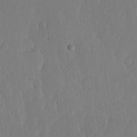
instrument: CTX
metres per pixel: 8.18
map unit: lHvf
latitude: 17.4804
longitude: -114.7813
